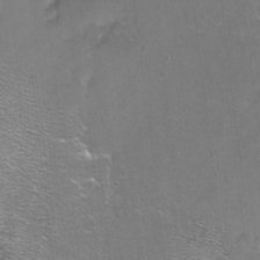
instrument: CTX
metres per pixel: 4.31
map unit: Ht
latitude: -5.7288
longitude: -36.4223
